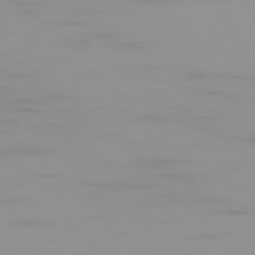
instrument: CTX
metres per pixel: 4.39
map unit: Ap
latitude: -79.3698
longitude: -94.8380
